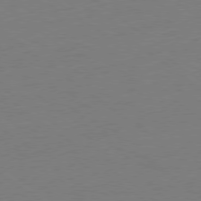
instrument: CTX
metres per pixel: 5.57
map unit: Ap
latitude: -79.2754
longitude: -98.5545
